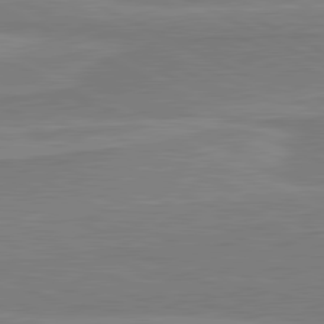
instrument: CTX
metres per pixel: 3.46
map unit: lApd
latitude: 81.2915
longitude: 170.9353
